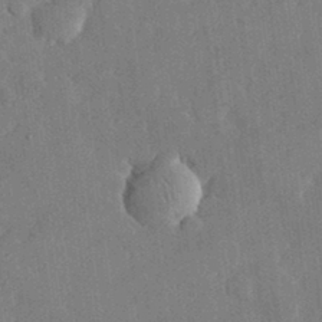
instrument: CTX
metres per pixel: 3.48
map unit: lHvf
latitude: 33.1970
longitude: -91.3482
